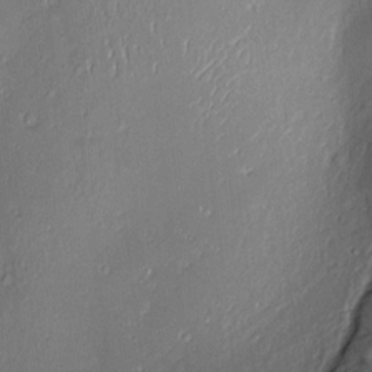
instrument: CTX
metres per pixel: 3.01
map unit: Aa
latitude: 9.1025
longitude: -133.2726
